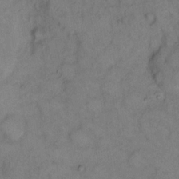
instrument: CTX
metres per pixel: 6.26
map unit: eHh
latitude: 12.7058
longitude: -63.2726
